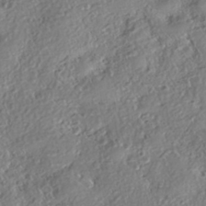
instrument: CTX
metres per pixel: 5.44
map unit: eHh
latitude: -42.9730
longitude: 121.5399
